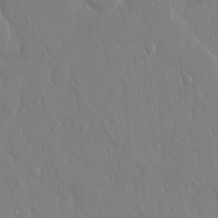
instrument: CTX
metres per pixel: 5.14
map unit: eHh
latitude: 14.3279
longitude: -71.3293
